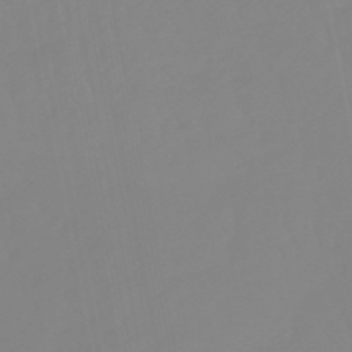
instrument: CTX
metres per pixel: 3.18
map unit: eHb
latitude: -48.8408
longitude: 85.3320
